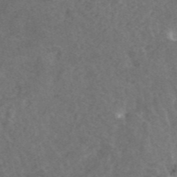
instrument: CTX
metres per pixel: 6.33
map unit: ANa
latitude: 44.3656
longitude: 25.0297
